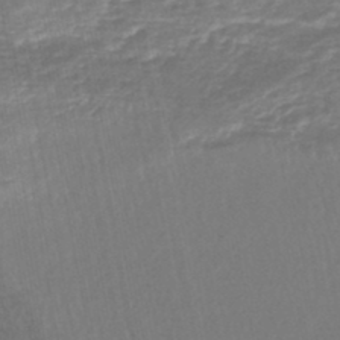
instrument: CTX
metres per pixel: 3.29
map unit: lHb
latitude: -45.3888
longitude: 77.9745
